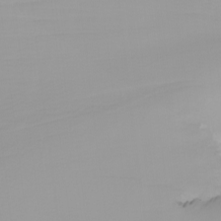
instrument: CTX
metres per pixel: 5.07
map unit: Nhu
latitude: -4.1039
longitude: -93.4237
